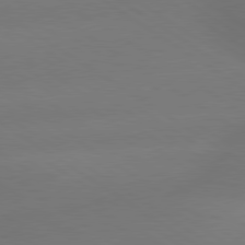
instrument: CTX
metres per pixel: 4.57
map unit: lApd
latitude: 79.6694
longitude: -151.9906
